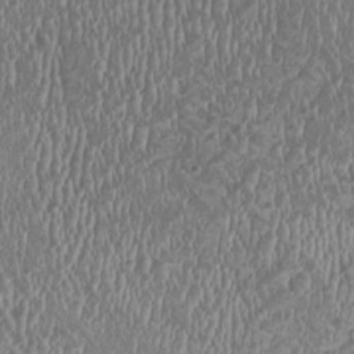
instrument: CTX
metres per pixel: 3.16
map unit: HNhu
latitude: -2.0472
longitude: -0.2144
